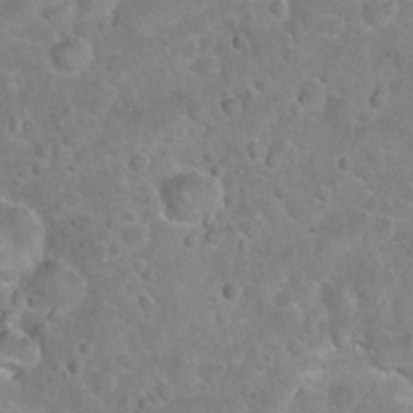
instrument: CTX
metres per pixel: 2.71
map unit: Hto
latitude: 21.0837
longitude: -47.8206
